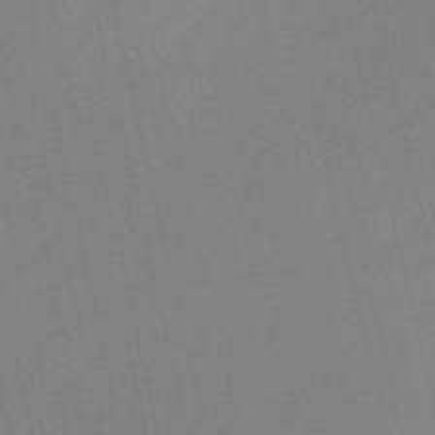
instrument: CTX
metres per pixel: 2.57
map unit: HNb
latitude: -53.8044
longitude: -47.6316
